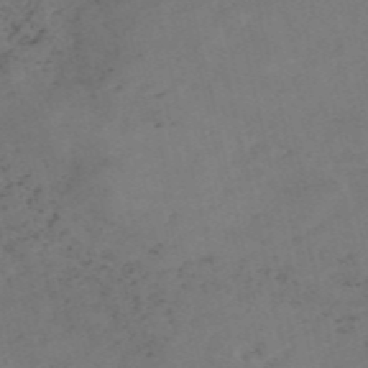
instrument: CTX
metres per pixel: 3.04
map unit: HNb
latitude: -55.1809
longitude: -48.2145
